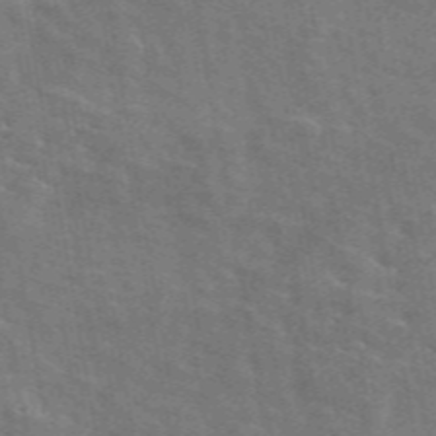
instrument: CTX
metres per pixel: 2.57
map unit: ANa
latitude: 49.6127
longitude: -80.3845
